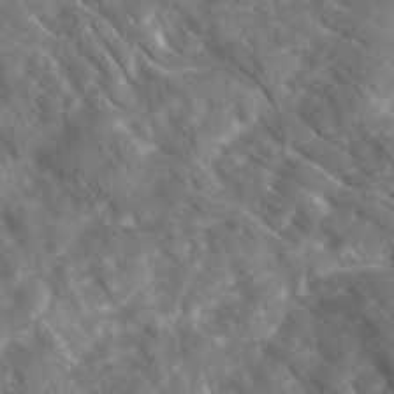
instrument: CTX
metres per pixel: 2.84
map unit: Ave
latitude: 17.2915
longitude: -130.9892
